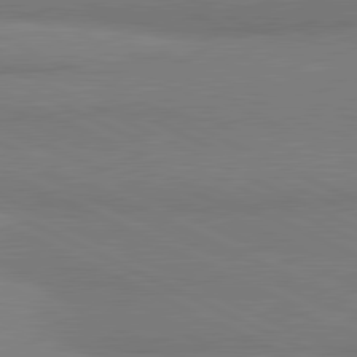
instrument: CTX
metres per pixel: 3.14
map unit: lApd
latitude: 81.4993
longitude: 162.5385
